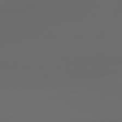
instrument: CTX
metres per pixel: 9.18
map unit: lApd
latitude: 79.3293
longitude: -139.8772
